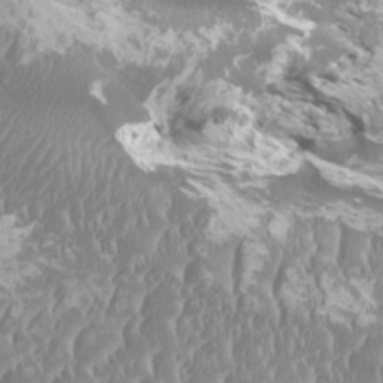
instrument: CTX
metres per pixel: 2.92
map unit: HNhu
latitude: 1.7071
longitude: 6.7463
